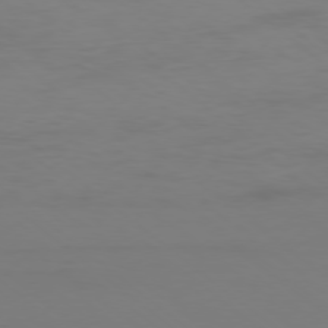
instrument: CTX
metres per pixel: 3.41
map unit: Ap
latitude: -78.0661
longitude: -95.5749
